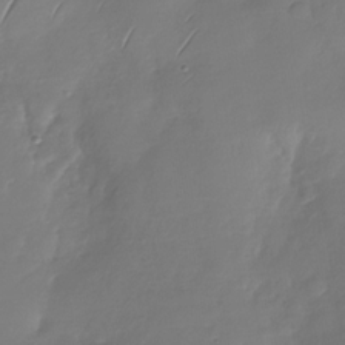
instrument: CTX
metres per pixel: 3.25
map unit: Nhu
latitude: -28.7463
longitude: -60.4601
